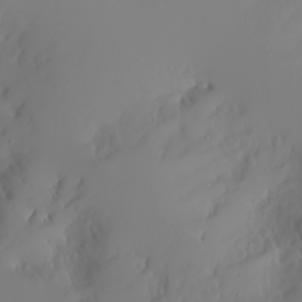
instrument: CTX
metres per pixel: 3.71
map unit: Nhu
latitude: -6.6896
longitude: -89.1970
